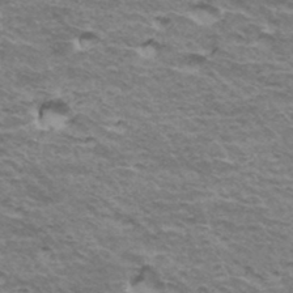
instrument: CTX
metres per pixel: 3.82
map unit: Hto
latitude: 35.5371
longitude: -42.7624
